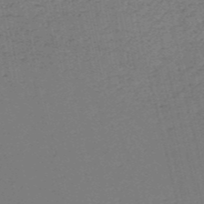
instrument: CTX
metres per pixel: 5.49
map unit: HNb
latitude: -53.8800
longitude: -39.8016
